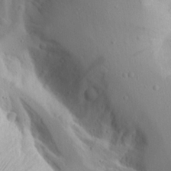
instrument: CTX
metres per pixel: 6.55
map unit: Aa
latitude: 13.4993
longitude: -142.7057
